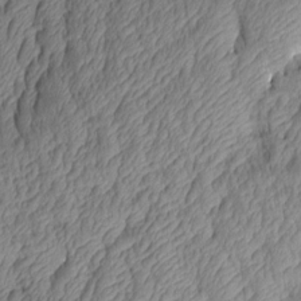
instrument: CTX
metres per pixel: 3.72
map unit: Aa
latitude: 7.7450
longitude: -128.8758
